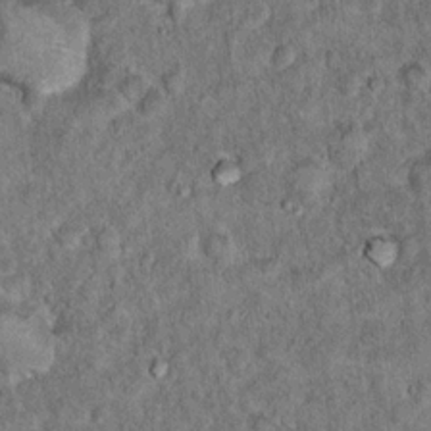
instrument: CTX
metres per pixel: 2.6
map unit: Hto
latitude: 14.7058
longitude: -34.6112
